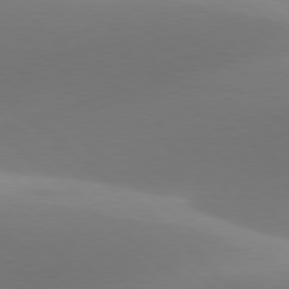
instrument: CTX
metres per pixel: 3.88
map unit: lApd
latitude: 78.1578
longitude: -50.9891
